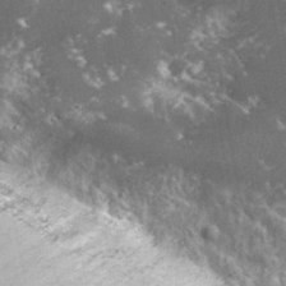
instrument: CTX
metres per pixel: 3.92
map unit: eHh
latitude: 34.8758
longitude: -60.2144
